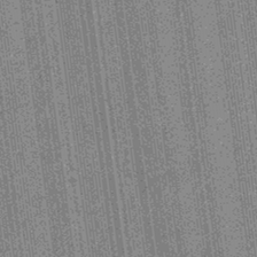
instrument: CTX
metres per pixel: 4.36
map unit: eHb
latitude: -40.4818
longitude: 82.2928
